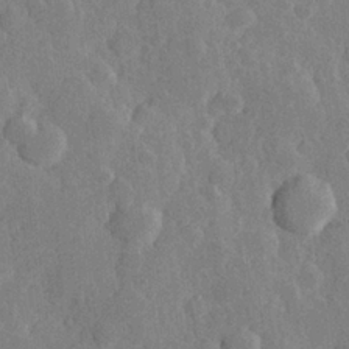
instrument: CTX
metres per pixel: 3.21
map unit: Hve
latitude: 25.2159
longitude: 150.2362
